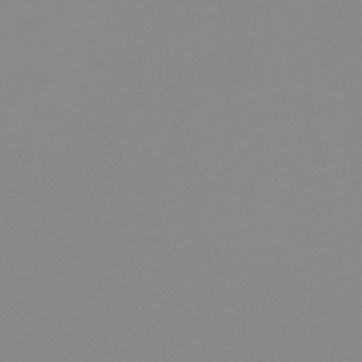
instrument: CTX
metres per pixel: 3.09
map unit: HNb
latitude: -45.0298
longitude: -44.6301
